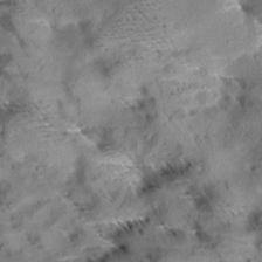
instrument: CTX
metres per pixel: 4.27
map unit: Aa
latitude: 9.4615
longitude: -140.6868
